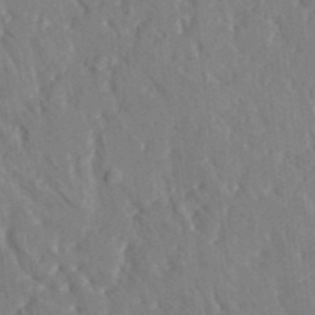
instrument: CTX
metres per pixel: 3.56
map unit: HNhu
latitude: 4.8569
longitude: 10.4440
